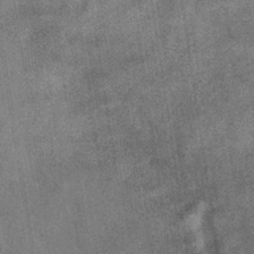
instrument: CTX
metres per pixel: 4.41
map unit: HNhu
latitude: -40.2928
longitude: 96.1606
